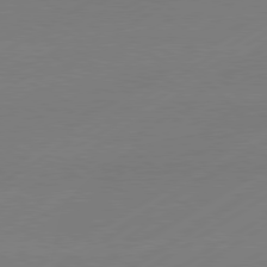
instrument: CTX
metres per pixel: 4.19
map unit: Hpe
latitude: -81.1809
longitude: 15.1620
